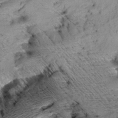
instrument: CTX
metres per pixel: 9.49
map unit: Aa
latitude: 8.7624
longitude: -140.7624
